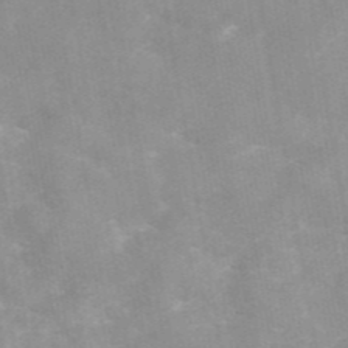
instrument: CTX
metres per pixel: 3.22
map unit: eAb
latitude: 45.5749
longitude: 125.0297
